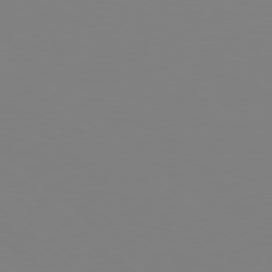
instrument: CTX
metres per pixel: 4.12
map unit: Hpe
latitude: 77.8016
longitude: -174.4601
